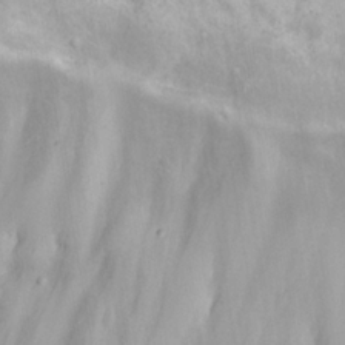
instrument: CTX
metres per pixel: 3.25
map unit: eHh
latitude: 25.3103
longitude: -63.5182
